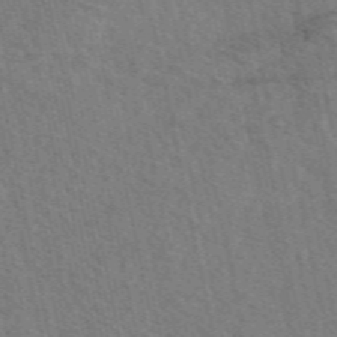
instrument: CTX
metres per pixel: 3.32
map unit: eAb
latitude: 51.5749
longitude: 114.9353
